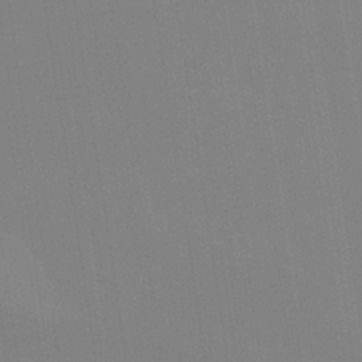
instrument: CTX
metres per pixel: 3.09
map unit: Nhu
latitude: 30.7247
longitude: -58.1011
